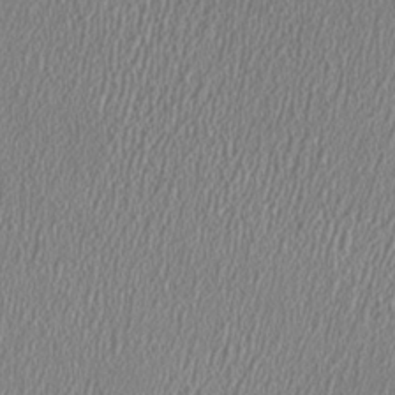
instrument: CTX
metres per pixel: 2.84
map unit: HNhu
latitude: -0.0850
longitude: 0.5952
